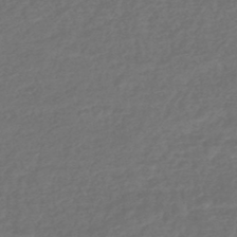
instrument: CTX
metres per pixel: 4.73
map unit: HNhu
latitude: -47.7288
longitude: 96.9920
